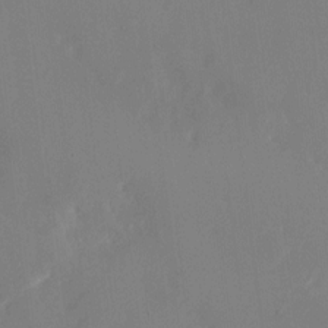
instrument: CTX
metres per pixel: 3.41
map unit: HNhu
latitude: 7.7827
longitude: -5.3104
